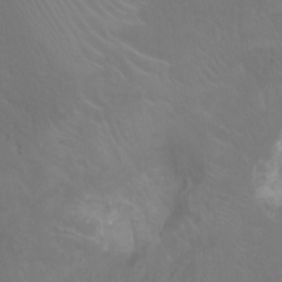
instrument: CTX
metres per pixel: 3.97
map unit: Hto
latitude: -10.6519
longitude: -38.1389
